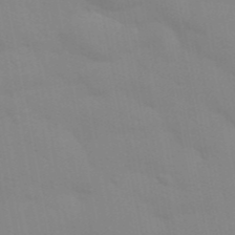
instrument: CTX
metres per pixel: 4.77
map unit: Aa
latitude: 32.7624
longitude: -145.6316
